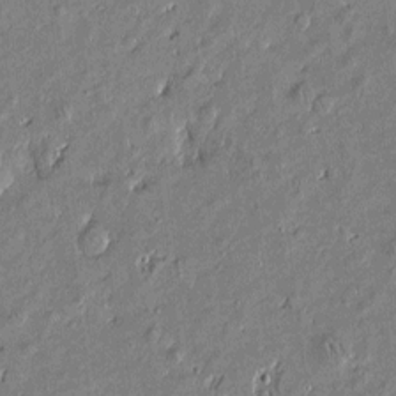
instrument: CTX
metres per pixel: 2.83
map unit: Htu
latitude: -6.5951
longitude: 176.7463
